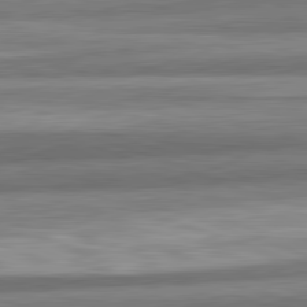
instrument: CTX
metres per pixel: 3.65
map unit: lApd
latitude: 82.3467
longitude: 178.3117
